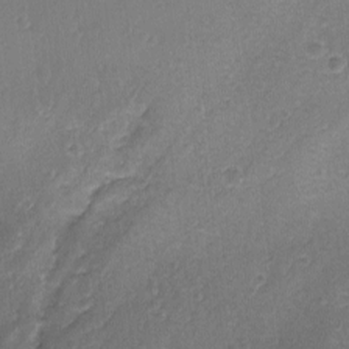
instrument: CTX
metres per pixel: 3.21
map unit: lAvf
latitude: -8.3117
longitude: -119.7260
